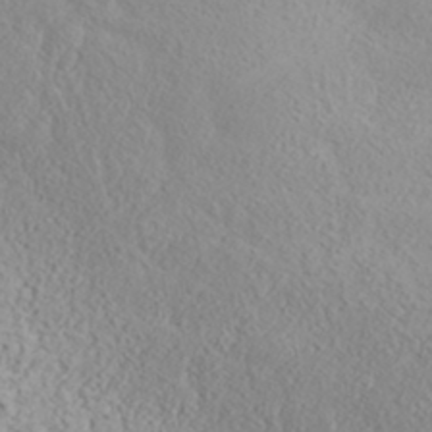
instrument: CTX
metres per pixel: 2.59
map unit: ANa
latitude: 35.6127
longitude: 14.5196
